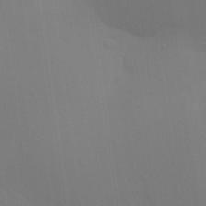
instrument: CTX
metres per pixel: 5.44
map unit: Aa
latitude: 29.4426
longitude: -144.4979
